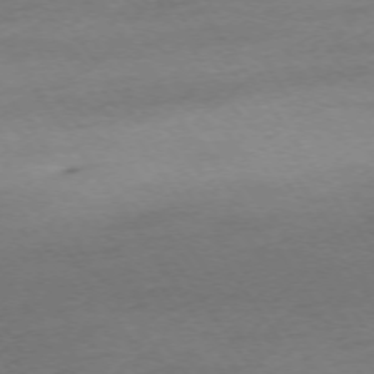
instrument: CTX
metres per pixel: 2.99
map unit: Ap
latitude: -74.5196
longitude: -85.7828
